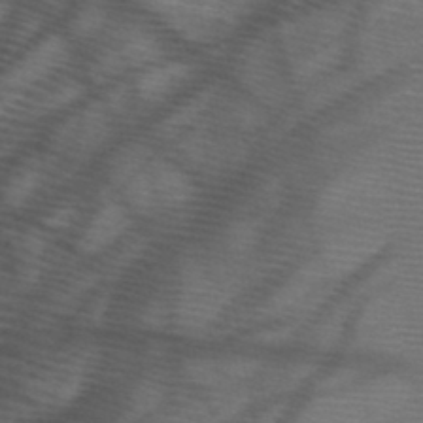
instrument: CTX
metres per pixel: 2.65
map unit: HNb
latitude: -47.4832
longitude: -40.5167
